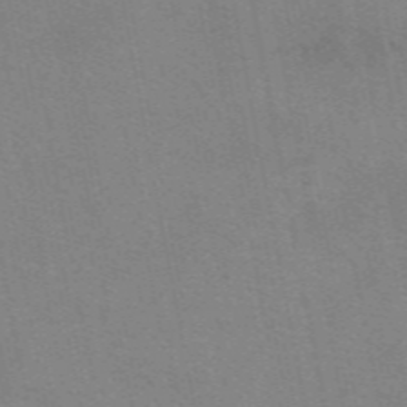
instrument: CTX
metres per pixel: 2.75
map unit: eAb
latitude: 49.9528
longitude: 105.0108
